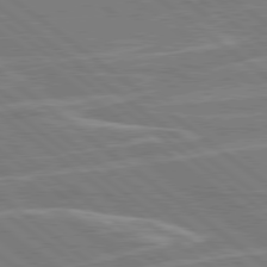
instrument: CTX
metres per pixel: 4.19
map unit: Hpe
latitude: 78.8758
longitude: -129.3104
